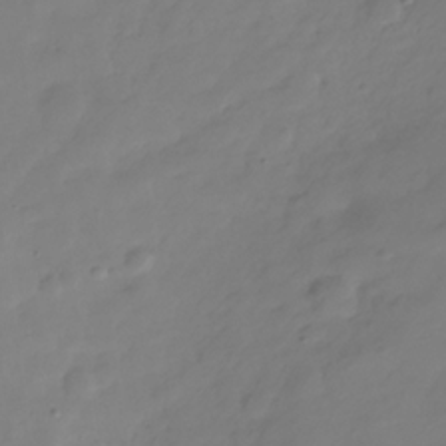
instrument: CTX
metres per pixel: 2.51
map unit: Hve
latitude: -31.3320
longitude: 89.7666
